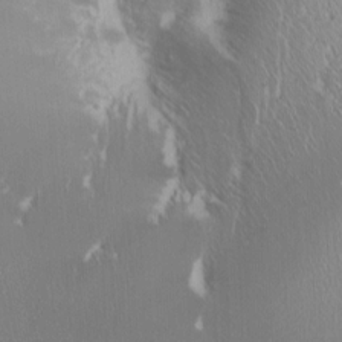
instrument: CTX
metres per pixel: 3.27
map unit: Nhu
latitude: -7.4076
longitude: -91.0081
